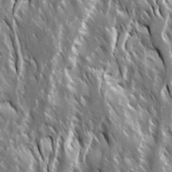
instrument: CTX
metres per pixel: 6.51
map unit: Ave
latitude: 15.0270
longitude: -133.6883
